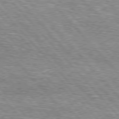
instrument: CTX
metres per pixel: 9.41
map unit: lApd
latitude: 76.7435
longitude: -74.4223
